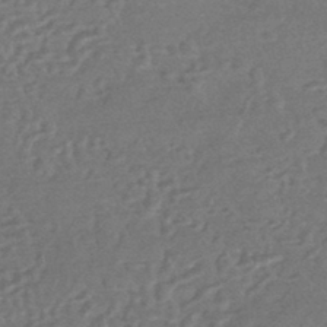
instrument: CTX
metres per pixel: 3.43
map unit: HNhu
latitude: -44.2740
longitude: 92.6518
